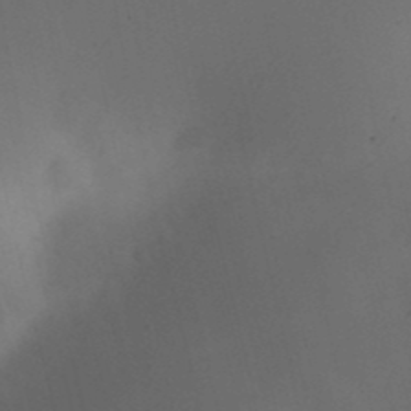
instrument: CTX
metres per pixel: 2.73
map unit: eHh
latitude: 25.8016
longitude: -69.8017
